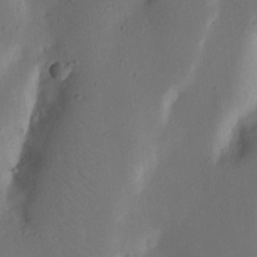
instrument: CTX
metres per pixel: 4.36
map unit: Nhu
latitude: 19.2348
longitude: -74.2712
